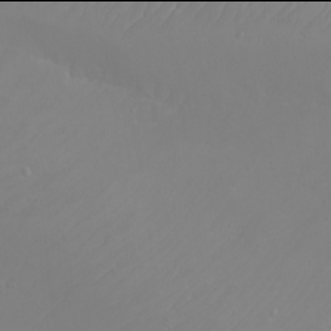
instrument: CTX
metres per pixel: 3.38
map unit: eHh
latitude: -6.0094
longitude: -88.2523
